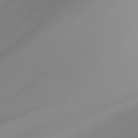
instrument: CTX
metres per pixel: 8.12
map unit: Nhu
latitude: -5.5966
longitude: -93.8961
